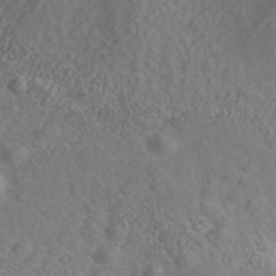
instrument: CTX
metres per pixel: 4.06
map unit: Nhe
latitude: -40.6896
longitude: -100.3278
